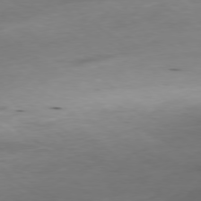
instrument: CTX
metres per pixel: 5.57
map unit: Ap
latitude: -78.5384
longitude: -88.1011
